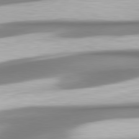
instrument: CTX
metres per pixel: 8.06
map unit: lApd
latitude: 80.4223
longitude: 178.9352
